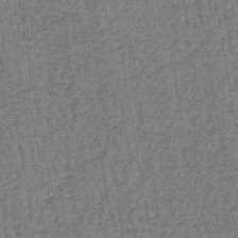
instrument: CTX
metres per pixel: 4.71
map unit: lHb
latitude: -39.3510
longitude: 60.6707
